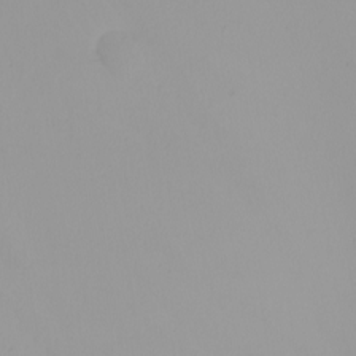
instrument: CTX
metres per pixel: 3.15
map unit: Nhu
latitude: -5.2187
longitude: -95.8773
